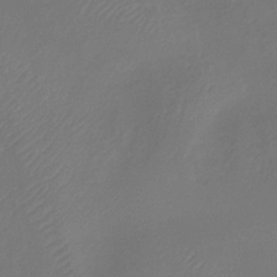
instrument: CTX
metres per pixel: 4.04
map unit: lHb
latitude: -35.5399
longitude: 67.5966
